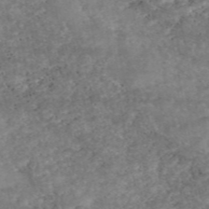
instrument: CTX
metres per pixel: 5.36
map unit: eAb
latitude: 47.7261
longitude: 120.2361
